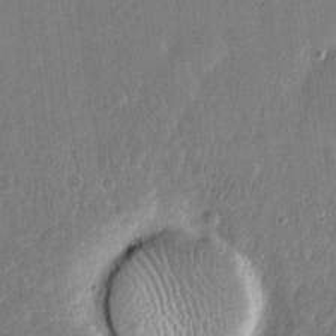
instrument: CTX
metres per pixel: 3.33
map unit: eHh
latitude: 16.0444
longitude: -70.7246
